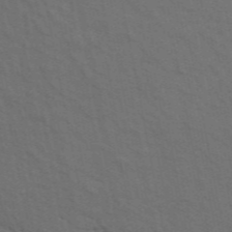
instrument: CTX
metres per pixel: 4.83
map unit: ANa
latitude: 48.7435
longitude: -74.7624
